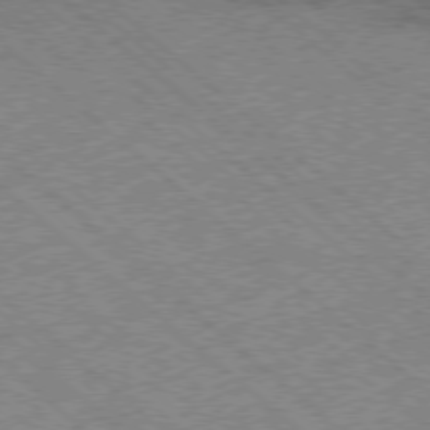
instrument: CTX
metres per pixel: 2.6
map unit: Ap
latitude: -78.2928
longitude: -49.0081
